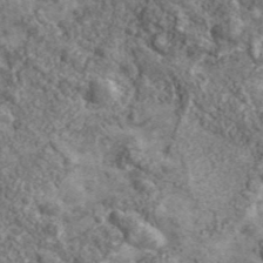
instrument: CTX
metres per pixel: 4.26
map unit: lHvf
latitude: 41.4048
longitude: -90.1956
